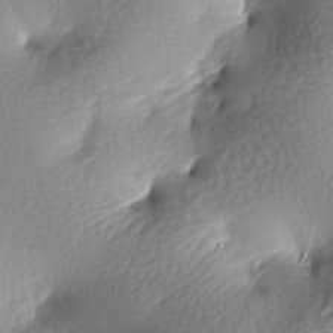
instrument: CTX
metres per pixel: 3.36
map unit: lAa
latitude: -7.7855
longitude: -126.5168
